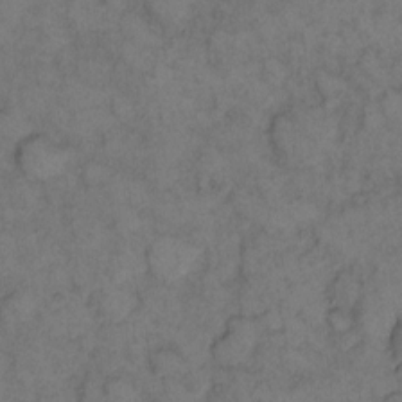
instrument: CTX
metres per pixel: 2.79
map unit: eHh
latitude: 12.0255
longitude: -63.0459
